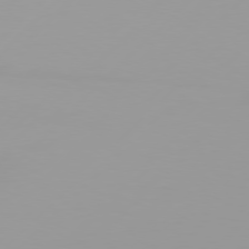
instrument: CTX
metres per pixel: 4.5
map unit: Hpe
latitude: 77.3859
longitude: -138.4412
